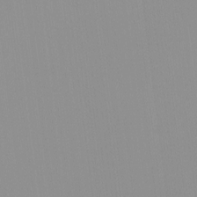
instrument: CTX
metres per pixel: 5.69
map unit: HNhu
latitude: -1.2376
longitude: -5.7450
